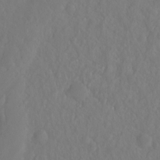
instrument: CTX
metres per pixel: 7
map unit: Hto
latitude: -8.3873
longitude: -46.3845
